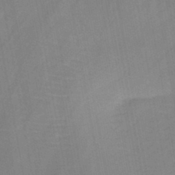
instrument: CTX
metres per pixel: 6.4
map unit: HNb
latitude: -45.1242
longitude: -39.4804
